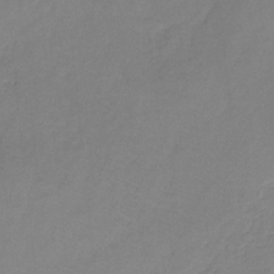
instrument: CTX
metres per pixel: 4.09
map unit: HNb
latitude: -31.8044
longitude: 58.6518
